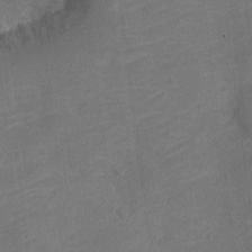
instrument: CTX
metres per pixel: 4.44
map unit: Nve
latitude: -19.0864
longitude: 109.0486
